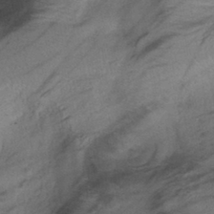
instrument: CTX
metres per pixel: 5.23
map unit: lHb
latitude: -40.9353
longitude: 78.2739
